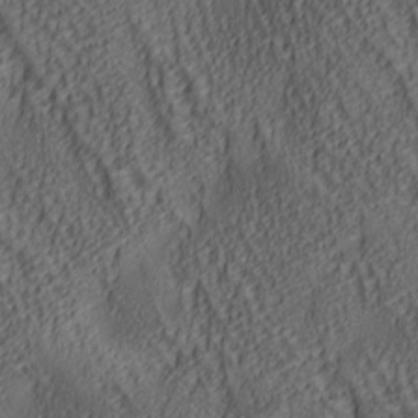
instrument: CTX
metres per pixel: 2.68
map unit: lAa
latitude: 5.5938
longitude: -117.0081
